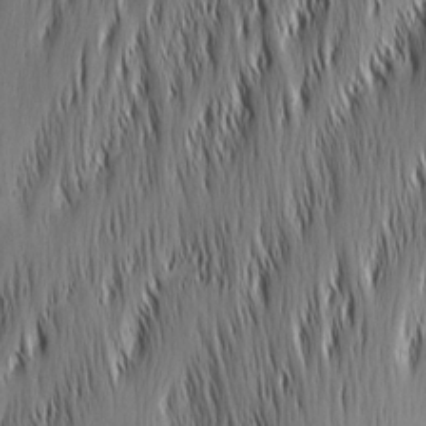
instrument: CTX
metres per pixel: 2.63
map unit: Nhu
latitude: -5.6155
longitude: -150.3845
